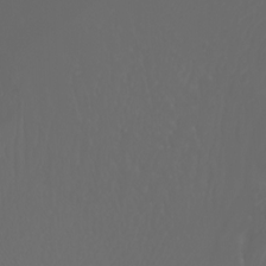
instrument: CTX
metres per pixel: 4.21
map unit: Nhu
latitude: -7.5777
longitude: -82.9702
